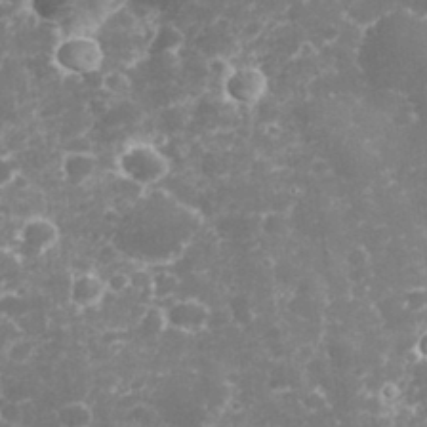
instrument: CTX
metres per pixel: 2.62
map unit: eHh
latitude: 32.7057
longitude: -61.8772
